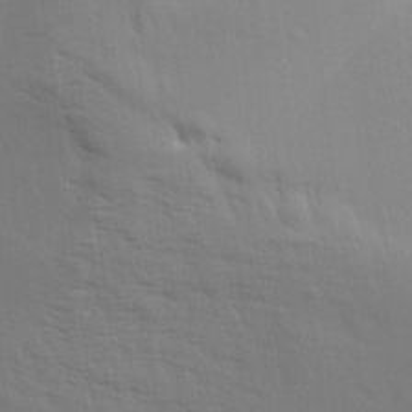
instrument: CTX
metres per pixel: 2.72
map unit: Aa
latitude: 15.2348
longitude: -147.2159
